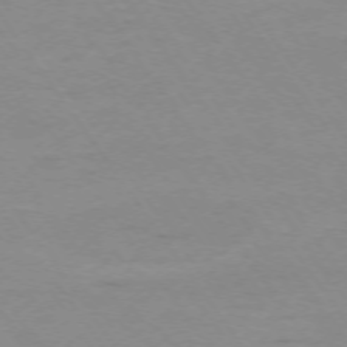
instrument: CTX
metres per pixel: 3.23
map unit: Ap
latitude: -74.3118
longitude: -79.7828
